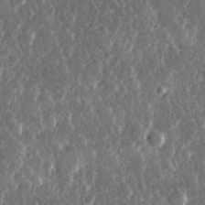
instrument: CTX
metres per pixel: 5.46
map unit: lHvf
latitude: 30.6491
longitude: -91.9717
